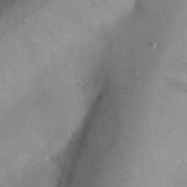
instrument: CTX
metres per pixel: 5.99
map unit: eHh
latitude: 25.4048
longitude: -70.3089
